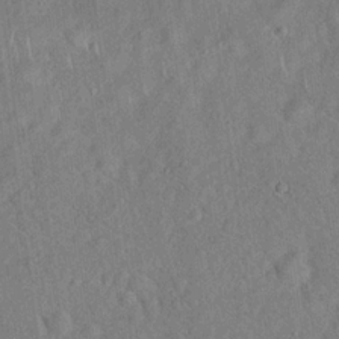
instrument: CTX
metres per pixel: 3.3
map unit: Hto
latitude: 17.5560
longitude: -52.7813
